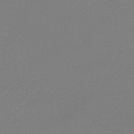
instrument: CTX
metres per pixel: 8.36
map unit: HNb
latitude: -48.7463
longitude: -51.0836
